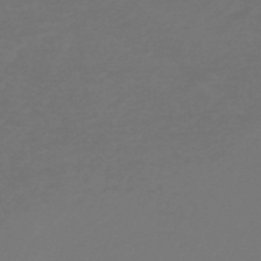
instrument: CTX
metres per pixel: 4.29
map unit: HNb
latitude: -44.5952
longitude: -42.4790
